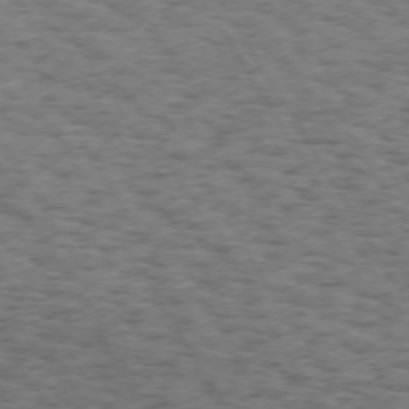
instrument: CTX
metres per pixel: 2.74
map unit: Hpe
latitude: 73.0081
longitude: -130.1389
